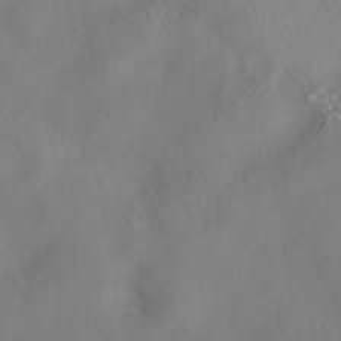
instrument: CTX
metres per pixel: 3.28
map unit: HNhu
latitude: -41.1242
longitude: 102.4062
